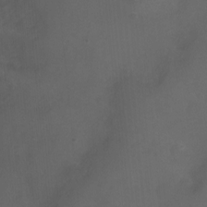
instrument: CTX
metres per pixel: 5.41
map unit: Nhu
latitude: -12.7841
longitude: -41.2536
